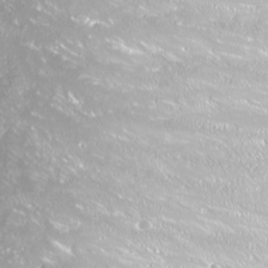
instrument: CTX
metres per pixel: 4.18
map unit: Nhu
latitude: -8.1984
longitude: -71.1403
